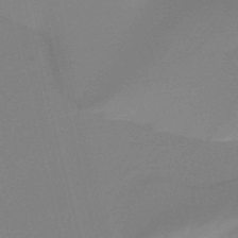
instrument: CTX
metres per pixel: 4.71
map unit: eHb
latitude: -46.5951
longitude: 86.8408
